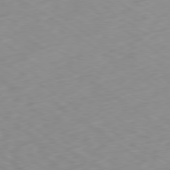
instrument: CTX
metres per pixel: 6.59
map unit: Ap
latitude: -79.3509
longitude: -72.7247
